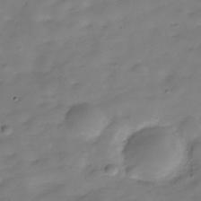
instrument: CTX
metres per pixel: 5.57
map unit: Hve
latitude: -30.3306
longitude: 91.3888
